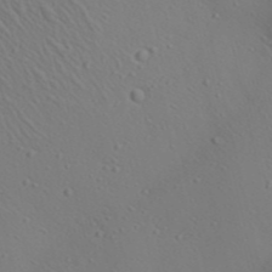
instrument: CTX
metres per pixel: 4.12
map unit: Aa
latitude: 23.3104
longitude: -138.4034
